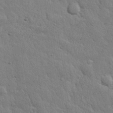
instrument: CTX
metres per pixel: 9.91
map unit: eHh
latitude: 31.6694
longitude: -78.8758
